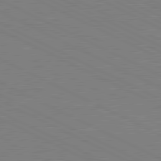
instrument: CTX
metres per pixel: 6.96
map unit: lApd
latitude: 81.0836
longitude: 150.1228
